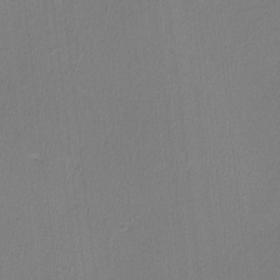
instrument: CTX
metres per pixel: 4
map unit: lHvf
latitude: -11.3888
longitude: -99.7260
